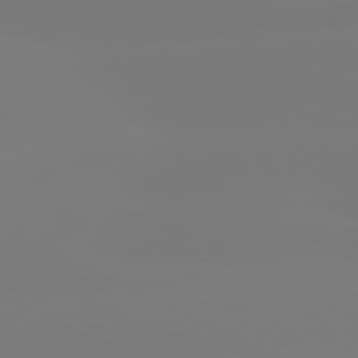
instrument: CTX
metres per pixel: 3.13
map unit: lApd
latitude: 81.2159
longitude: -156.8191
